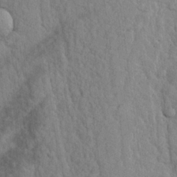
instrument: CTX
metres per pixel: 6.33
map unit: lHvf
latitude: 24.8757
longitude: 143.4643
